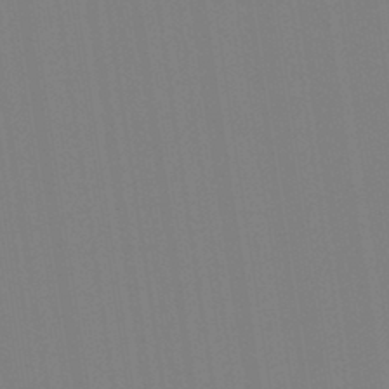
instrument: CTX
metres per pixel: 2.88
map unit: Aa
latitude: 33.5560
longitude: -142.8758
